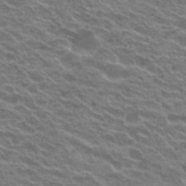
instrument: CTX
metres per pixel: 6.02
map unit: Hto
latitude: 23.1025
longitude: -37.4049
